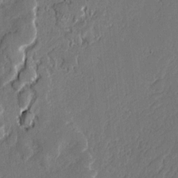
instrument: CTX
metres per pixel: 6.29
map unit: lAvf
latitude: -0.3307
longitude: -107.9150
